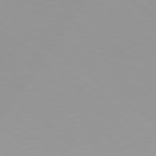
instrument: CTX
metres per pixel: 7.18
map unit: Hpe
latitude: 78.5924
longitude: -142.7624
